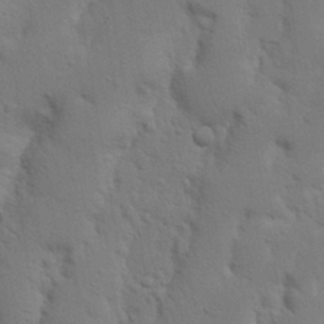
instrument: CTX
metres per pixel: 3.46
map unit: Nhu
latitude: 18.6490
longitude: -75.3104
